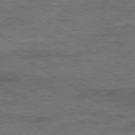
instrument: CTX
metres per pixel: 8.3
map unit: Ap
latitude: -80.0283
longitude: -78.3090
